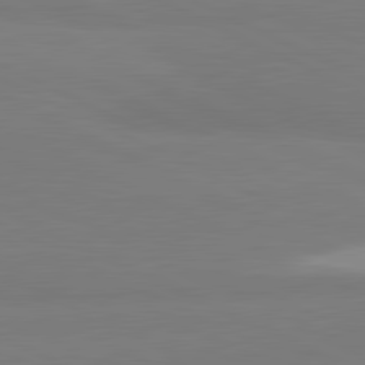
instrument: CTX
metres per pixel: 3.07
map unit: lApd
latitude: 81.6883
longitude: 179.7288
